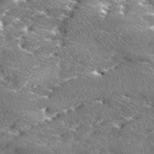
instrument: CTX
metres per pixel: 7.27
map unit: Ave
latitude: 18.4412
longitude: -136.5168
